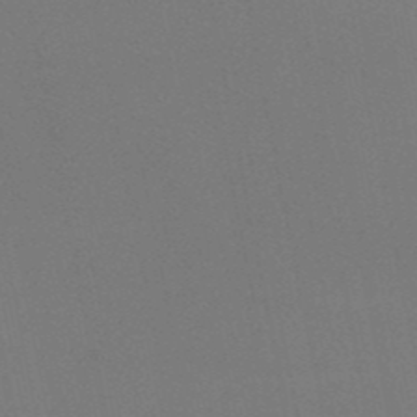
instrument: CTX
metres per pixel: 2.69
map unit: HNb
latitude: -50.6518
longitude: -52.5546
